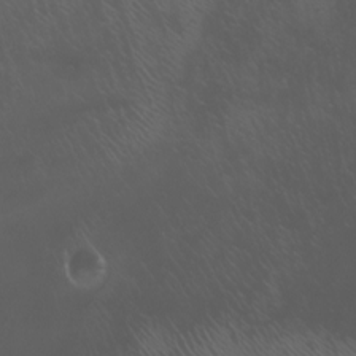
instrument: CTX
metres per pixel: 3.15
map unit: Nhu
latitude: -6.7463
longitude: -91.4426
